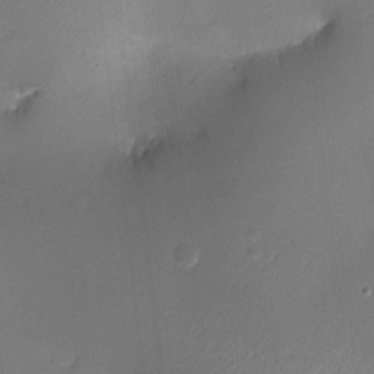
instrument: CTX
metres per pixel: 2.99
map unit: Ht
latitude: -6.5196
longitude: -20.7058
